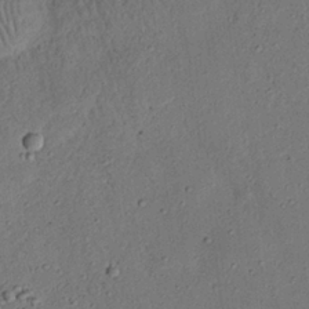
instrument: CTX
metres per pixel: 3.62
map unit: Nhu
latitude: 25.4804
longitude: -71.4993
